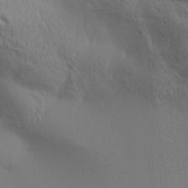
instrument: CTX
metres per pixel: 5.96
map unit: Aa
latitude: 31.3482
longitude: -140.1388
